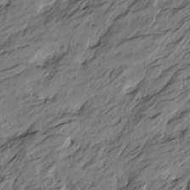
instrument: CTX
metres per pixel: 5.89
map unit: Htu
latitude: -6.0283
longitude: -179.1592
